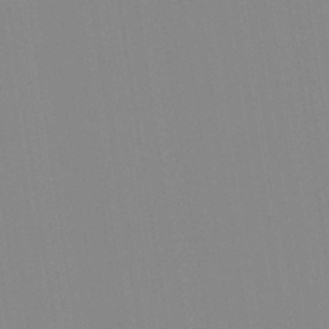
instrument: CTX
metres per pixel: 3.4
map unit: Aa
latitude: 32.6302
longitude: -142.5168
